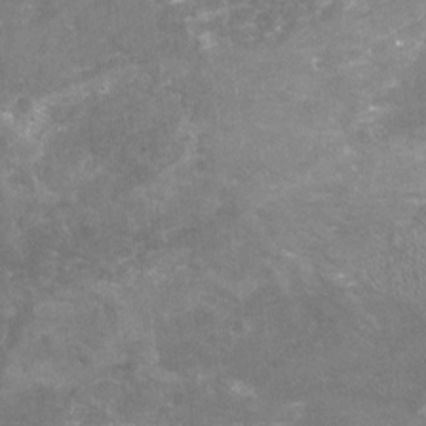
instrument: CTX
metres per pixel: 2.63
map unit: Nhu
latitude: -18.8597
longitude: -57.0080
